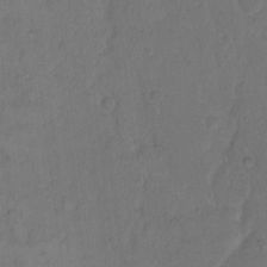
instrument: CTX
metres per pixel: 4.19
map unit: Hto
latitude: 9.2726
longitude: -58.8380
